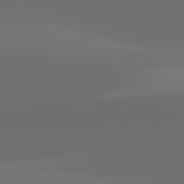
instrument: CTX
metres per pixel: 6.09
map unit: lApd
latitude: 81.9150
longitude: 131.3509
